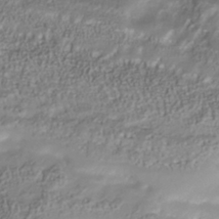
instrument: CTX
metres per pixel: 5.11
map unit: Nhu
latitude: -41.1431
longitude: -85.8206
